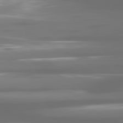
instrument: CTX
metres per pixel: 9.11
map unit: lApd
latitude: 80.9892
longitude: -138.0822
